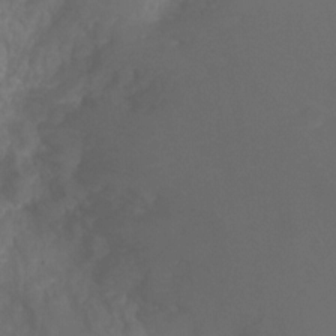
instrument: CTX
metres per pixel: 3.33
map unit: Ht
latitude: -2.7841
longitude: -26.1956
